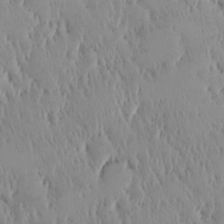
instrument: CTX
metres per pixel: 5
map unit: eHh
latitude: -2.1227
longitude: 20.4818
